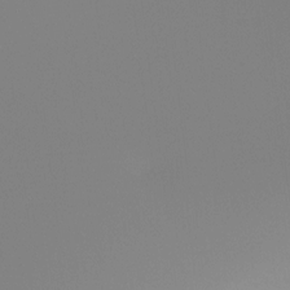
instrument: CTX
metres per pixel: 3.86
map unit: Hto
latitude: -7.8611
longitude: -49.6883
